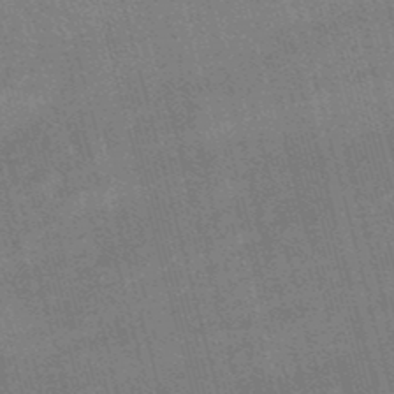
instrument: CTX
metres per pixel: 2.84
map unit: lHb
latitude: -48.9731
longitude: 76.5007
